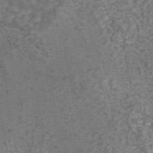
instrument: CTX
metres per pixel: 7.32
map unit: eAb
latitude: 43.5182
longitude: 106.2929
